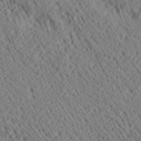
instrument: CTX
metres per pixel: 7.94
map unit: Ave
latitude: 20.8569
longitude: -139.8961
